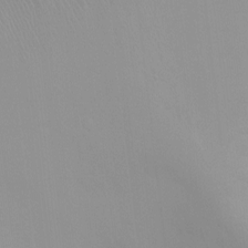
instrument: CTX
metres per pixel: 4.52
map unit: Ht
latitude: -0.8786
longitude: -19.1781
